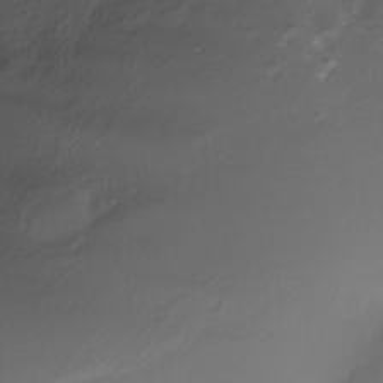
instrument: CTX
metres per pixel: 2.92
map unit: Nhe
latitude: -28.0094
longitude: -109.6882
